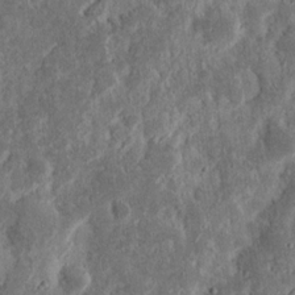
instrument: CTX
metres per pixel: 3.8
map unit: Nhu
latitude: 14.6113
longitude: -74.1956
